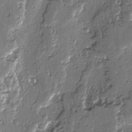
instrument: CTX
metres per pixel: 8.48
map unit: lAvf
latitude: -4.5196
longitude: -112.6868
